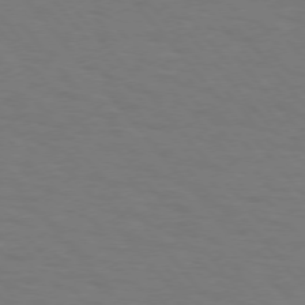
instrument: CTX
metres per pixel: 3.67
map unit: Hpe
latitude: 75.0458
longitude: -132.3089
